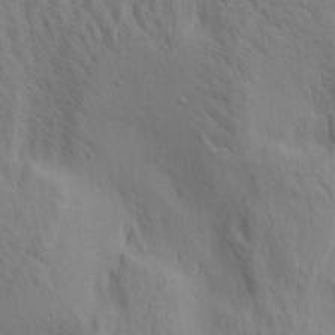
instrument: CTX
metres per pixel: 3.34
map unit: Aa
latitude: 21.0459
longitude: -142.3278
